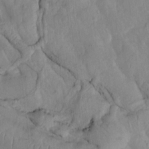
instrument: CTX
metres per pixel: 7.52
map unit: Htu
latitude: 2.2522
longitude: 148.8597
